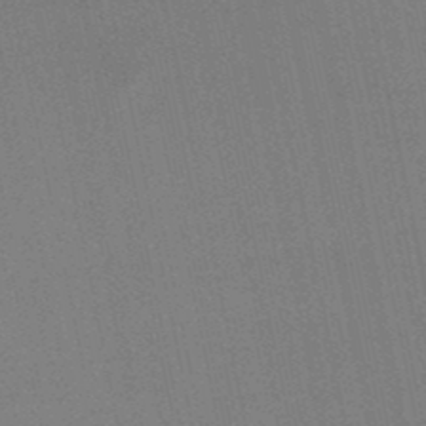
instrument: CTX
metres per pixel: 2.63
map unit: lHb
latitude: -48.3684
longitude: 69.2942
